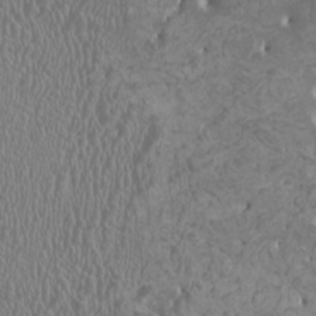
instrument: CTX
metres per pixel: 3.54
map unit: HNhu
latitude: -0.9164
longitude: 2.0472
